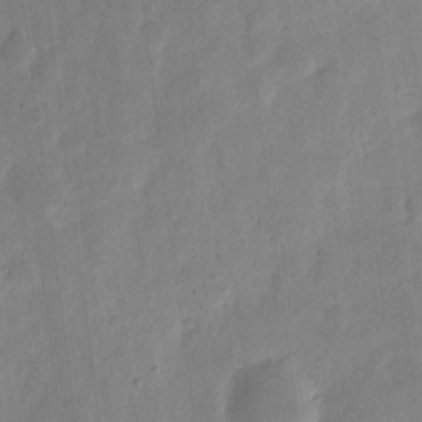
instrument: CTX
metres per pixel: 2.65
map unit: eHh
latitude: 7.7072
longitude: -71.0836
